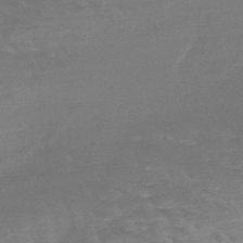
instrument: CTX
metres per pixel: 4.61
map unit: HNb
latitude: -48.6141
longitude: -48.9136
